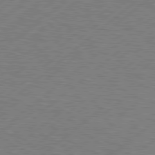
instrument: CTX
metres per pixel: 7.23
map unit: Hpe
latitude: 78.7624
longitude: -121.4616
